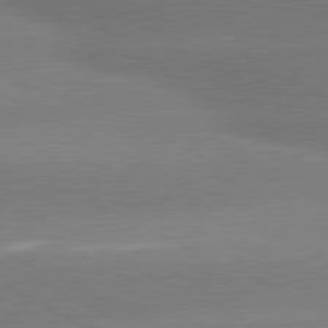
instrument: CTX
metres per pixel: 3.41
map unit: lApd
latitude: 80.6679
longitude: -151.5749
